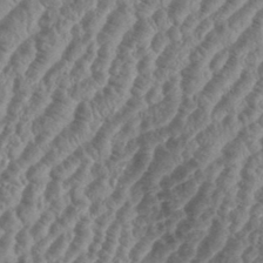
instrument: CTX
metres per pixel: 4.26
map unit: eHh
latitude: 36.6113
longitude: -136.0444
